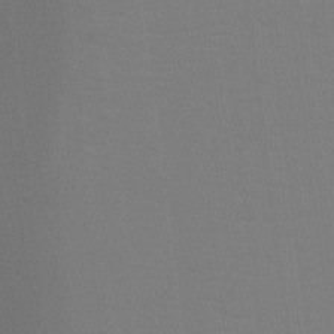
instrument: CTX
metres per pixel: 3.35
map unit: Ht
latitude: -9.0486
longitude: -32.6868
